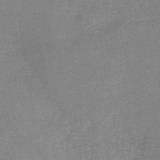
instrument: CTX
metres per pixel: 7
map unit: HNb
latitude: -45.2187
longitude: -38.1767
